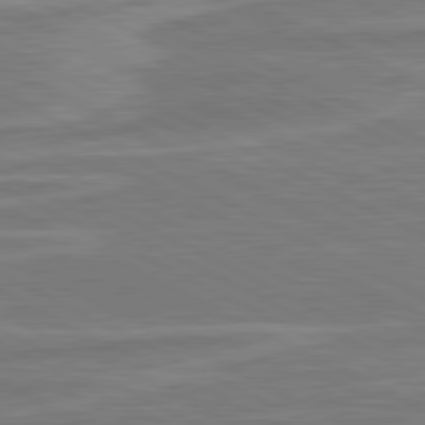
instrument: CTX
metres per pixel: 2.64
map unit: lApd
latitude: 80.9703
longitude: -174.3278
